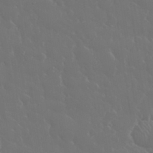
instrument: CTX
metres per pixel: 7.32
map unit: eHh
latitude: 33.3860
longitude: -60.4412
